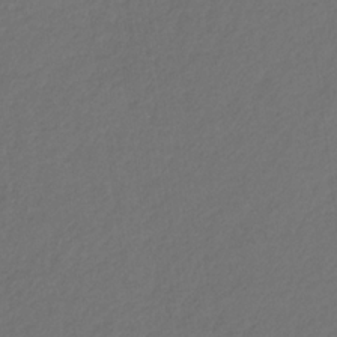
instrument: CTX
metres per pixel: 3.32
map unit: eHb
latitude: -30.2550
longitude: 68.1983
